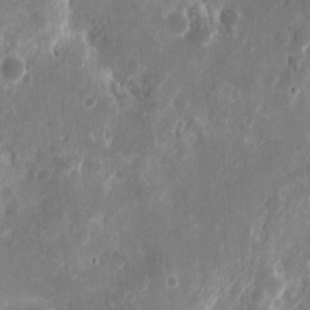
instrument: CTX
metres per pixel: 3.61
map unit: eHh
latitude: 10.7057
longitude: -72.1200
